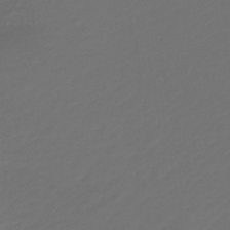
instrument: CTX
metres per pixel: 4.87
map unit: lHb
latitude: -43.6154
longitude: 77.4265
